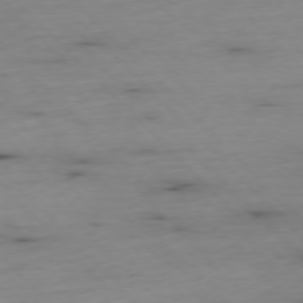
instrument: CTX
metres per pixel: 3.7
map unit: Ap
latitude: -77.1053
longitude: -91.3671
